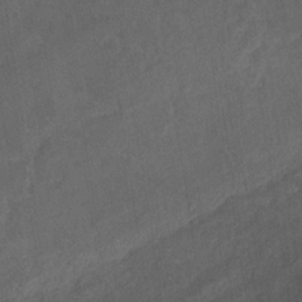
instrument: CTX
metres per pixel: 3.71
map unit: eHb
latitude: -32.6519
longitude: 71.8800
